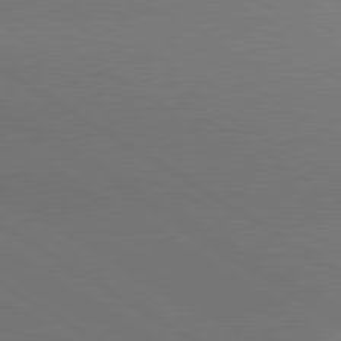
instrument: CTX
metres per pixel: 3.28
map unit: lApd
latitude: 80.6490
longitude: 138.4629
